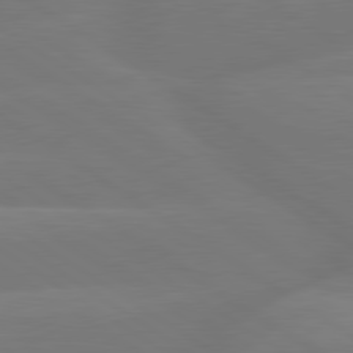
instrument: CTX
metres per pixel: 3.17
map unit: lApd
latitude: 79.9528
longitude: -149.5749
